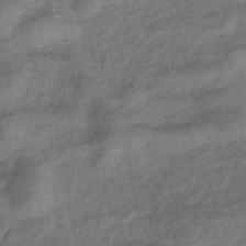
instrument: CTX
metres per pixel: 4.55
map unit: eHb
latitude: -33.3321
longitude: 74.0472
